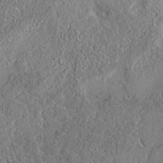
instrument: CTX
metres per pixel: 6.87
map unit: eAb
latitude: 35.6505
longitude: 109.0486
